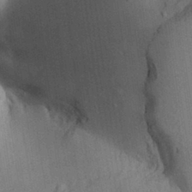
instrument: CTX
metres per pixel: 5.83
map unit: Aa
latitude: 31.5183
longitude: -144.2144
